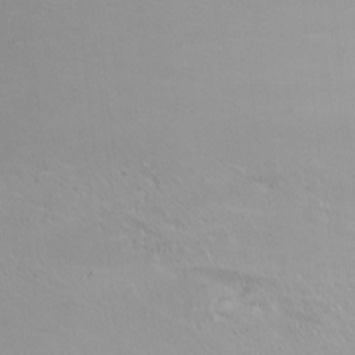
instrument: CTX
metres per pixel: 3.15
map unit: Htu
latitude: -6.3495
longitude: -69.0836
